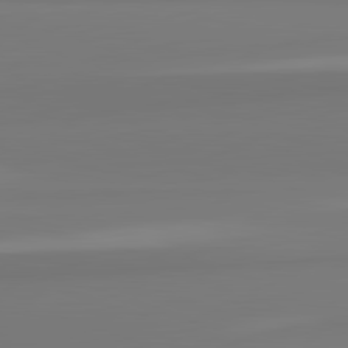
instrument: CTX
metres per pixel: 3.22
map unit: lApd
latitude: 82.5545
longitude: 172.1039
